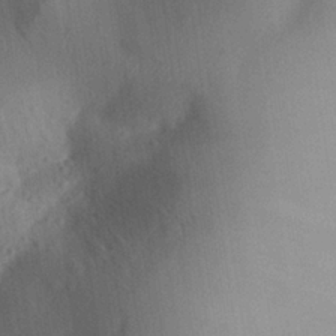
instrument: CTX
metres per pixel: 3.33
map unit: Aa
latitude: 26.8569
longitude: -146.2334
